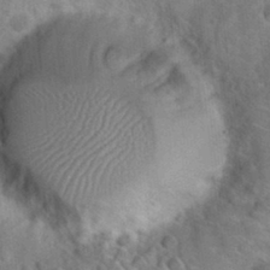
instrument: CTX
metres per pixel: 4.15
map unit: Hto
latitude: 20.4601
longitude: -50.0822
